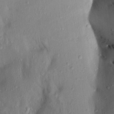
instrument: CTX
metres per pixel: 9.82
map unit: Aa
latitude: 20.4223
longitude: -147.8773
